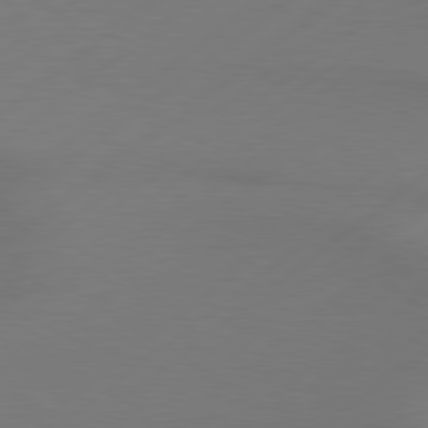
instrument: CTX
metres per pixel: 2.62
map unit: Hpe
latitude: 79.1026
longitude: -131.6505
